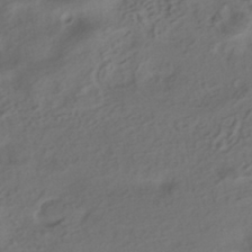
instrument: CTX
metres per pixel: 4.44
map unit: ANa
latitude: -39.3321
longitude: 96.7652
